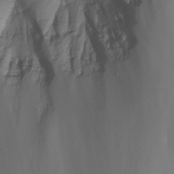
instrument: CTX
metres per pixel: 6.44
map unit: Nhu
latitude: -5.3509
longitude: -77.4615
